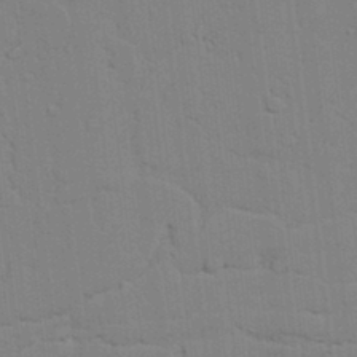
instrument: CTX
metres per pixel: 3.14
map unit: lAvf
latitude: 24.7813
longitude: -111.8584
